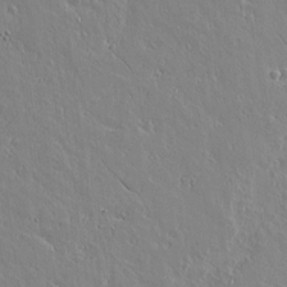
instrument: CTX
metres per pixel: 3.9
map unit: lAvf
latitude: 14.8380
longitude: -125.7638
